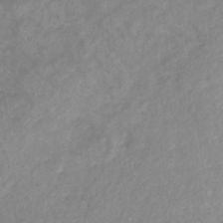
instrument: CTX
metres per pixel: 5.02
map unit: eHb
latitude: -31.6344
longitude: 68.4440
